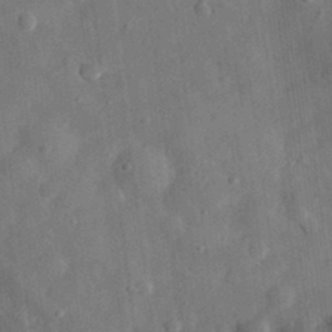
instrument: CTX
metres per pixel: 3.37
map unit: eHh
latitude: 29.5938
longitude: -77.0269
